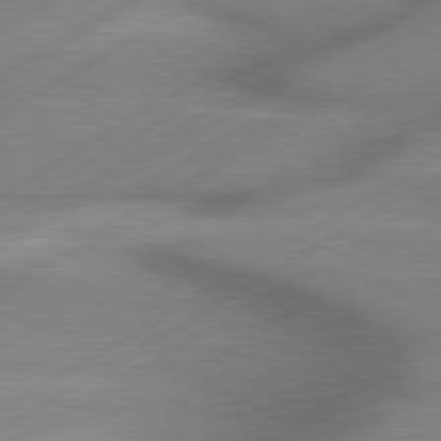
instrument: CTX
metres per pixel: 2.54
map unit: lApd
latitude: 80.2333
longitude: -118.7435
